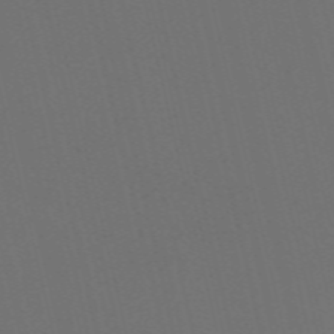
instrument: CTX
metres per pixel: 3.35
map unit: Nve
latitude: -59.7477
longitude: 61.0109
